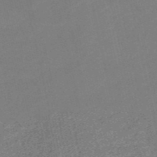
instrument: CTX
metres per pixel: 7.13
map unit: HNb
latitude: -52.9163
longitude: -48.8758
